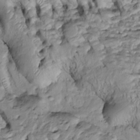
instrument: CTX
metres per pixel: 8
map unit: Htu
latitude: -6.3306
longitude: 154.1983
